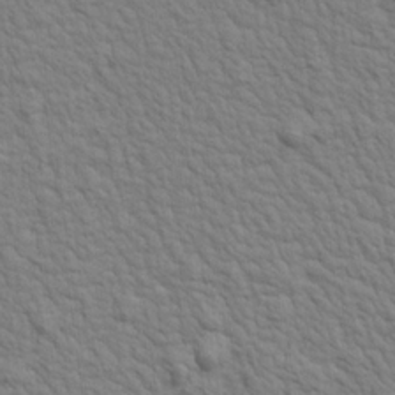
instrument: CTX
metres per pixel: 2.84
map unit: Aa
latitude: 19.4426
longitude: -141.6504
